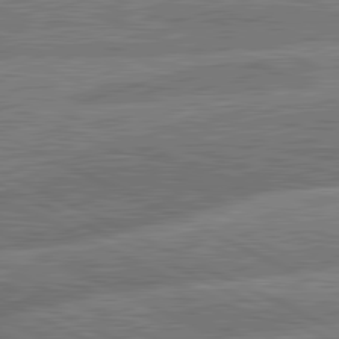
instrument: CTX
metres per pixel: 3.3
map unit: lApd
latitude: 81.4426
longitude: -166.9324
